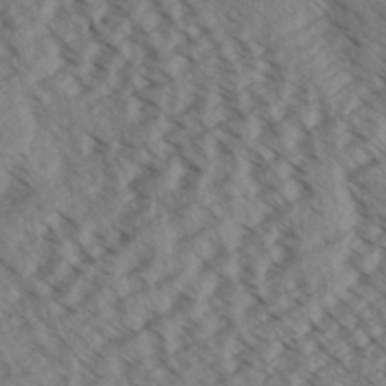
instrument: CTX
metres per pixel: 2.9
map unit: Aa
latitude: 32.5924
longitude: -138.5924
